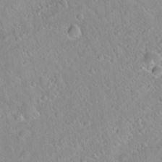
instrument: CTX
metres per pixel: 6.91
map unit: Hto
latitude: 20.8947
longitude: -53.2915
